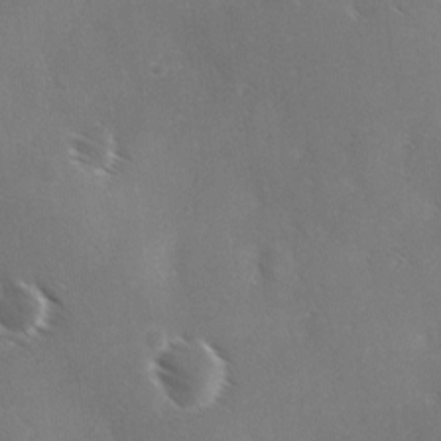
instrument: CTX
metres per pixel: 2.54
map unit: Ave
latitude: -0.4818
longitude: -112.2900
